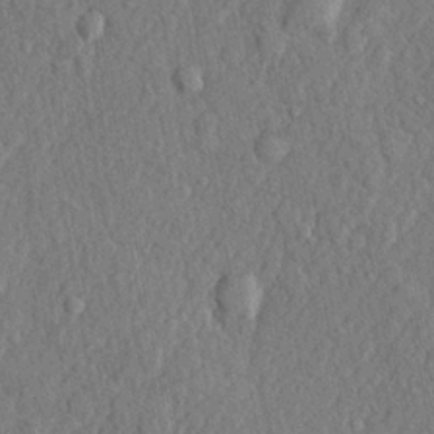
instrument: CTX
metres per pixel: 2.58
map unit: lHvf
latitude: 22.4979
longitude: 143.5966
